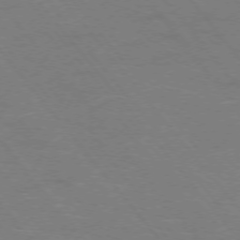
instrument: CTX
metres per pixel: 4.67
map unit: Ap
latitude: -75.8045
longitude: -69.7450
